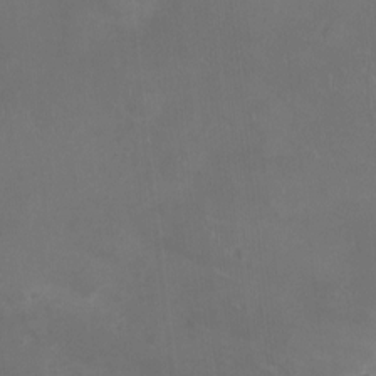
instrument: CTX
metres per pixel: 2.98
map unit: Nhu
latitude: -12.0283
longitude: -41.3481
